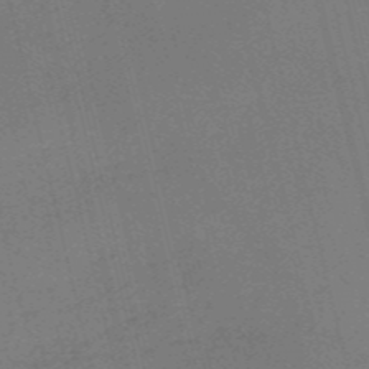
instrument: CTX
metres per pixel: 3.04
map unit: HNb
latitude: -53.8800
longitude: -37.0837
